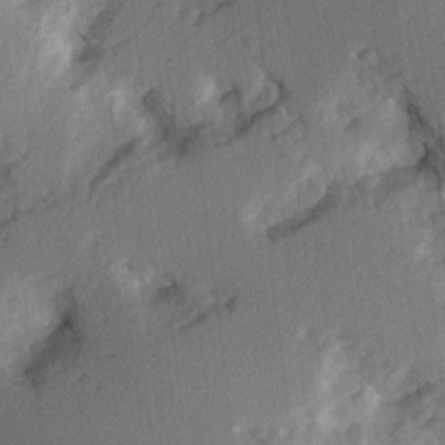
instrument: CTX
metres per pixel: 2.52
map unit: Hve
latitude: 3.2537
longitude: -121.6505
